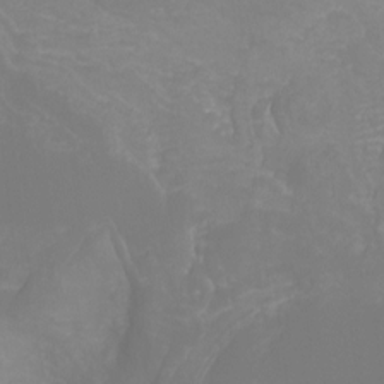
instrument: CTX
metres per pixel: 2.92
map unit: Nhu
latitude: -12.6708
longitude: -72.4412
